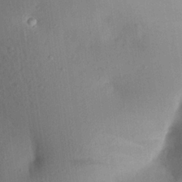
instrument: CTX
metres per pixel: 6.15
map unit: Aa
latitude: 22.0633
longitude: -147.1404
